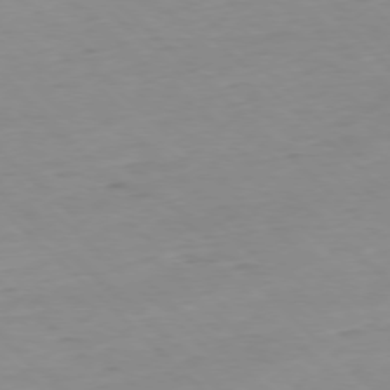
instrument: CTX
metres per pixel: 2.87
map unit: Ap
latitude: -77.3132
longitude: -90.5735
